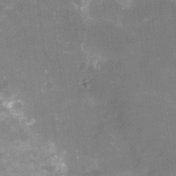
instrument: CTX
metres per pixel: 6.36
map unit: Nhu
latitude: -16.5385
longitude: -56.6868
